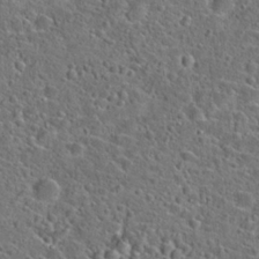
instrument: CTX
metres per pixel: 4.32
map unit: Hto
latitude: 23.7638
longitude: -46.2712
